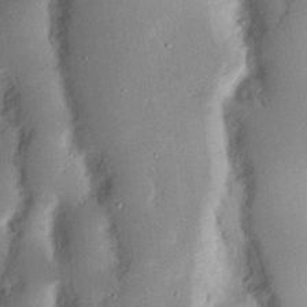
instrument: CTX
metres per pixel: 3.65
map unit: Nhu
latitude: 17.0270
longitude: -74.2523
